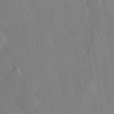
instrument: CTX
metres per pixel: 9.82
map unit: Hve
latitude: 27.3860
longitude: 145.1431
